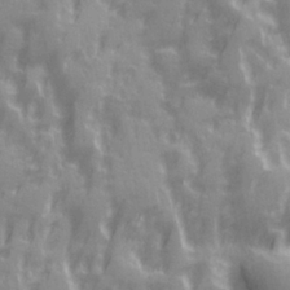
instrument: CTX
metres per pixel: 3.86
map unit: Ave
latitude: 19.9717
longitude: -132.1389
